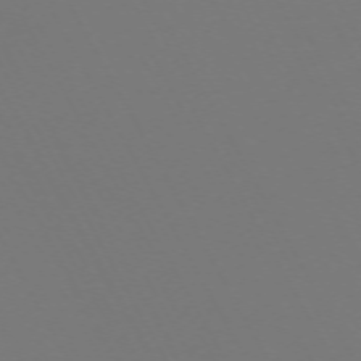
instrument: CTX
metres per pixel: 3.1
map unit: Hpe
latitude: -72.7085
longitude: 9.9178
